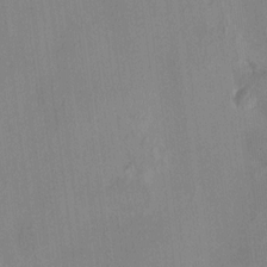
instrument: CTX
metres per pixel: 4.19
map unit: HNhu
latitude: 4.6113
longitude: -6.2334
